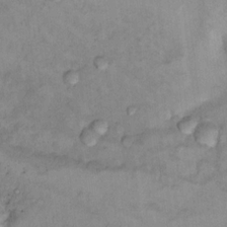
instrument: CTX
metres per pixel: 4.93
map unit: Nhu
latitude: 13.5182
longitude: -28.7624
